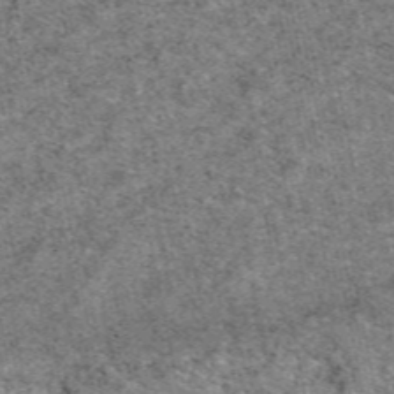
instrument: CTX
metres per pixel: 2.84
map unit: eAb
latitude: 48.3467
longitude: 116.3306
